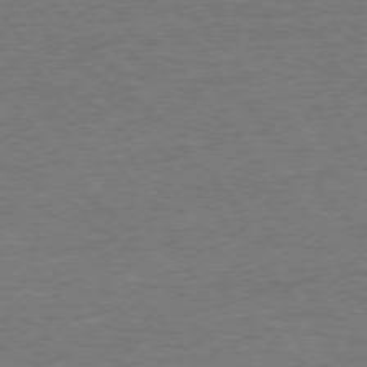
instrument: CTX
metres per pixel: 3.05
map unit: Ap
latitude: -76.9542
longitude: -96.0633
